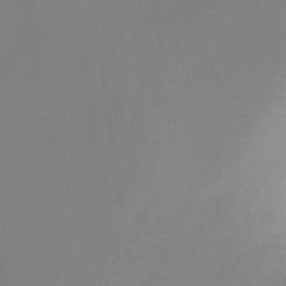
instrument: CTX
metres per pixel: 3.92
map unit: Ht
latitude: -12.1795
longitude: -47.4805
